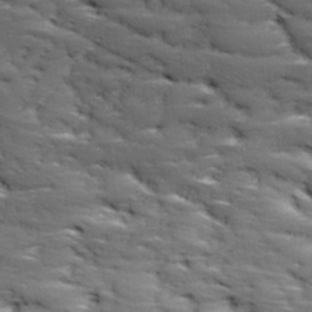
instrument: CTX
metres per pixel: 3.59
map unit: Ave
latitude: 17.6127
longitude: -135.9528
